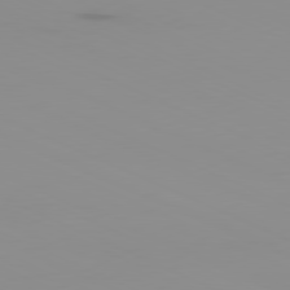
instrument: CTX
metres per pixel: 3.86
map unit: Ap
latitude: -81.3132
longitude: -61.3104
